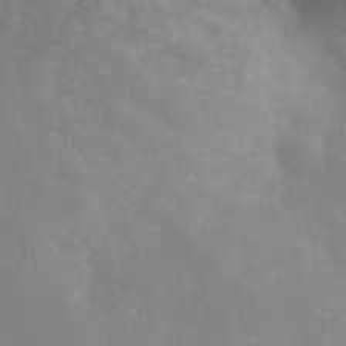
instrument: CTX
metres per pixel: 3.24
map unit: Nhe
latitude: -28.0094
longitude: -109.2726
